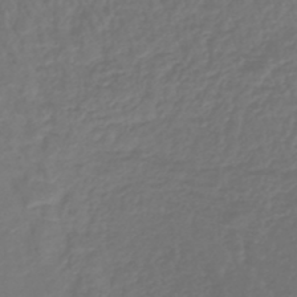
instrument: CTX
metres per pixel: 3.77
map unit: lHb
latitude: -43.3887
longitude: 64.9731
